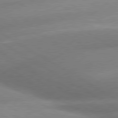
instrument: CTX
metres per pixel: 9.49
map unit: lApd
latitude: 80.2145
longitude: -162.7436
